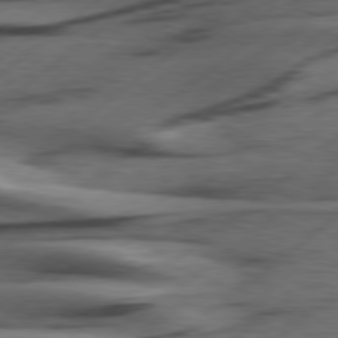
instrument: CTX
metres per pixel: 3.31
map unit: Hpe
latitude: 78.9514
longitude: -120.8758
